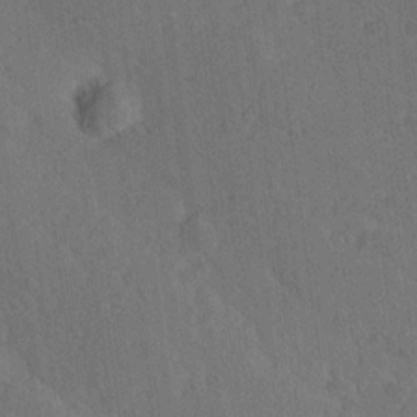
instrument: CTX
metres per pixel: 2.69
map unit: Ave
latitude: 19.2726
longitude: -137.2348
